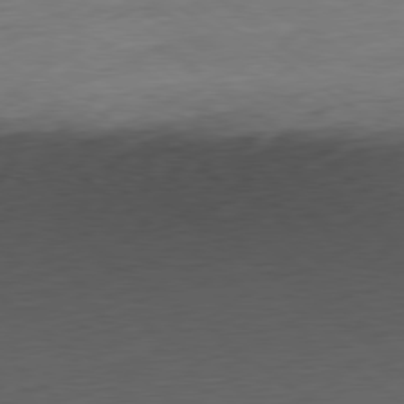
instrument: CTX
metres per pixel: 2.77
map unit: Ap
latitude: -80.1795
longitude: -70.0444
